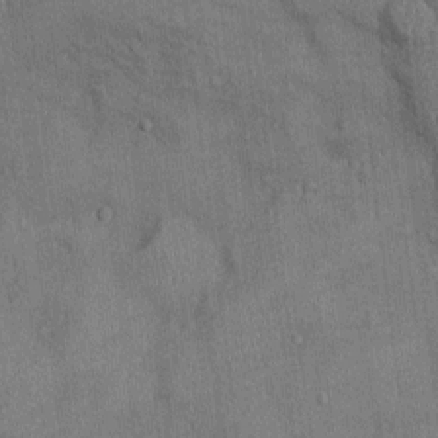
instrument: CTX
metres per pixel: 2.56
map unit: Ht
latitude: -3.0108
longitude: -13.8961
